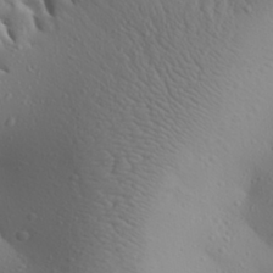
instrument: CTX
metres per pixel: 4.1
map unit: Aa
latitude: 27.9906
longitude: -146.3090
